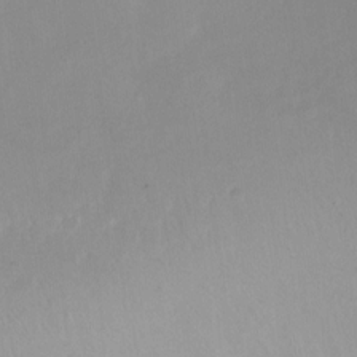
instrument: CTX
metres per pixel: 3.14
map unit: Ht
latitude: -14.8975
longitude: -43.6883
